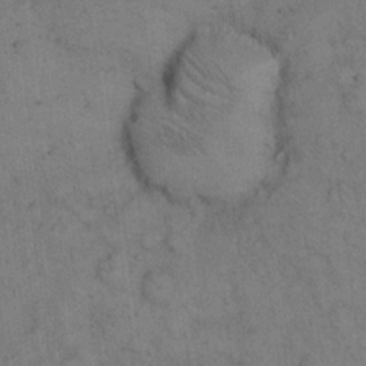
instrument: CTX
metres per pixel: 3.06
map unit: eHh
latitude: 15.0270
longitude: -62.9892
